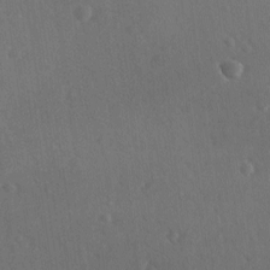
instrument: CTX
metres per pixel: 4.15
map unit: lAvf
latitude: -8.7652
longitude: -120.8758
